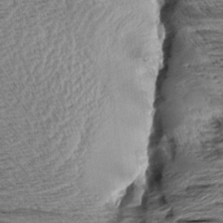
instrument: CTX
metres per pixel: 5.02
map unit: Aa
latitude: 8.7435
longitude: -138.7435
